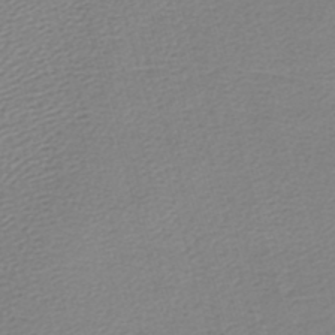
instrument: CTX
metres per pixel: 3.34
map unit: lHb
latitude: -42.7274
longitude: 72.7841
